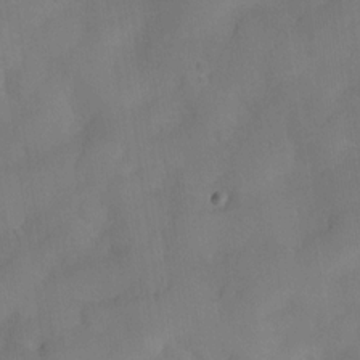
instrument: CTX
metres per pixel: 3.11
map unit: Nve
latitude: -27.1809
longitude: -148.2711
